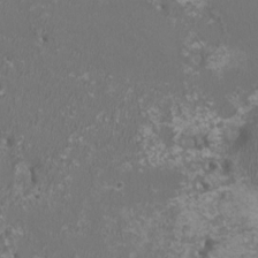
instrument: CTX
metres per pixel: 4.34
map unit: HNhu
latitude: 0.7057
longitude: -1.9339
